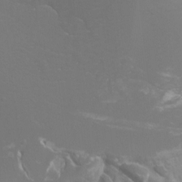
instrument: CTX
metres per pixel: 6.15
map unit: Ht
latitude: -6.9541
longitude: -32.8758
